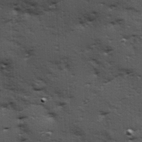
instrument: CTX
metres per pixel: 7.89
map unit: Hve
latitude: 24.3089
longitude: -96.4790
